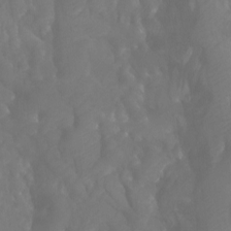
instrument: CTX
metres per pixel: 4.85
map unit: Htu
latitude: -7.4265
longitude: -47.7828
